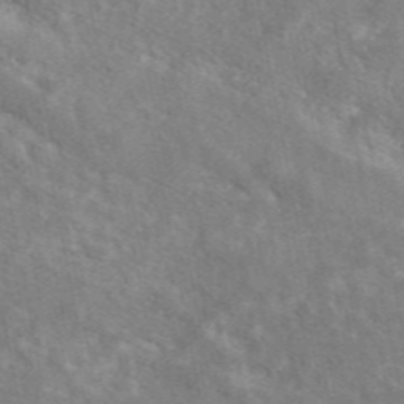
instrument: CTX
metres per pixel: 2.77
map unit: eAb
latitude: 48.8947
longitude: 118.0283
